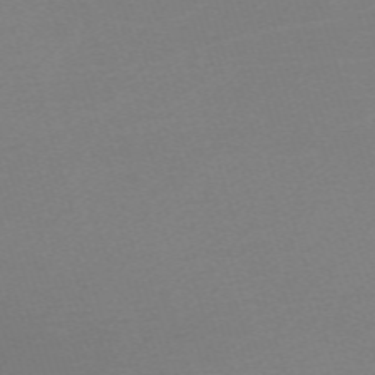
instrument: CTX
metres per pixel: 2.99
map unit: eHh
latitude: -62.4251
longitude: 52.2550
